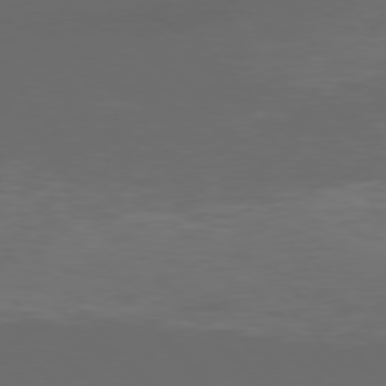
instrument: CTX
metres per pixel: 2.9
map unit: Hpe
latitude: 76.5734
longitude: -168.5546
